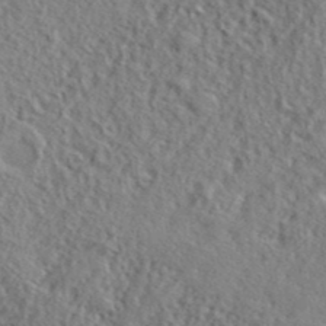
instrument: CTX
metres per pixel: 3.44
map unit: lHvf
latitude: 41.1592
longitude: -88.6491
